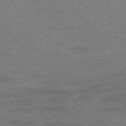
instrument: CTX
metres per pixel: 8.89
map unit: Hpe
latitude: -76.5196
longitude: -13.8206
